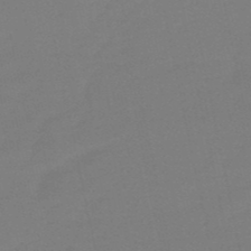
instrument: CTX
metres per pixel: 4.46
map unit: eHb
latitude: -50.1039
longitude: 77.5777
